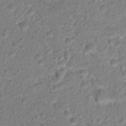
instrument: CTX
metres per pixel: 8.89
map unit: Hto
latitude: 16.9703
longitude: -37.3104
